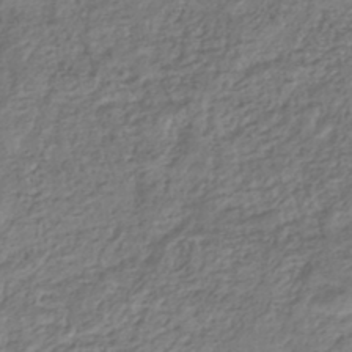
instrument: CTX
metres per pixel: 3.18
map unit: HNhu
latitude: -44.7463
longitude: 102.9920
